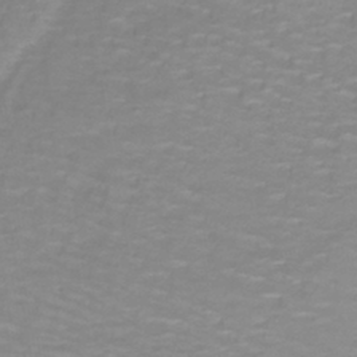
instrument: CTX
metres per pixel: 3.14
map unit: lHb
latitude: -40.7652
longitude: 56.6707
